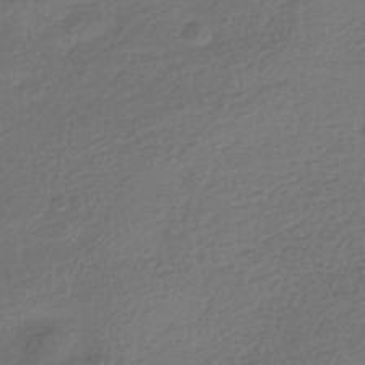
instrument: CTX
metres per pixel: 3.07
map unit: HNhu
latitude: -42.2172
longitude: 99.3509
